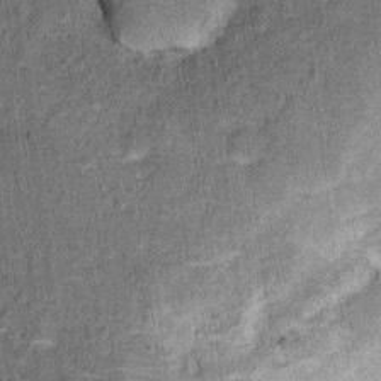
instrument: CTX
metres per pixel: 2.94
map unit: Ht
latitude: 9.3860
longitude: -38.4412
